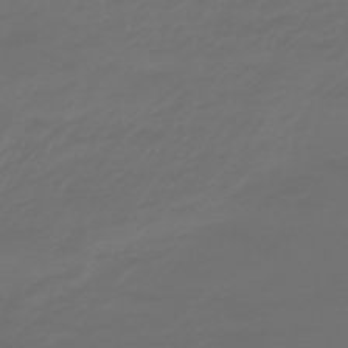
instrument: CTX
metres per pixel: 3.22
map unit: lHb
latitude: -47.9367
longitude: 83.0864
